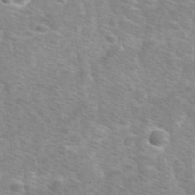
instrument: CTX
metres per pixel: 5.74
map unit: Ave
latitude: 1.1403
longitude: -112.0444
